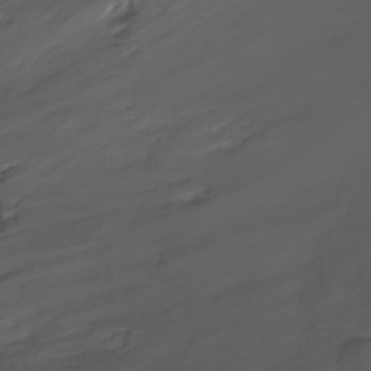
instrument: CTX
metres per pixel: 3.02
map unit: Ht
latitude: -7.8989
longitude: -20.4412
